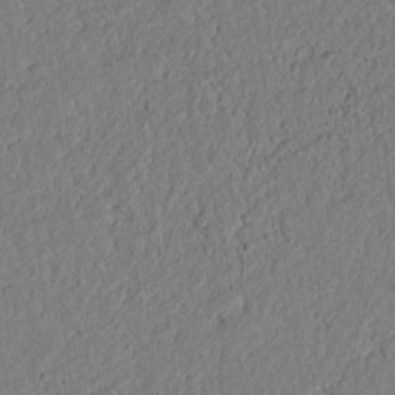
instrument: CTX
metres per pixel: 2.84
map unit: lAvf
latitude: 7.0080
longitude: 165.0676
